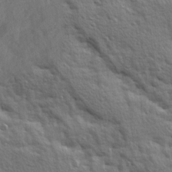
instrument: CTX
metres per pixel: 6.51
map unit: Ave
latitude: 10.5357
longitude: -102.4223
